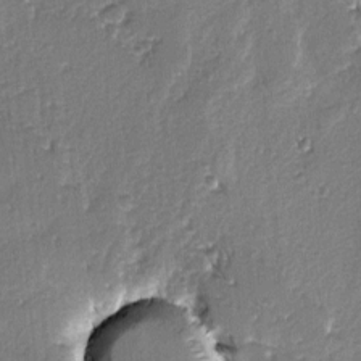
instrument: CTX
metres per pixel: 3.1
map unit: lAvf
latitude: -5.1242
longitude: -113.4993
